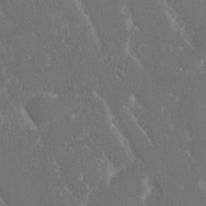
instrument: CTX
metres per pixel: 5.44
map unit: eHh
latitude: 15.6505
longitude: -71.7827
